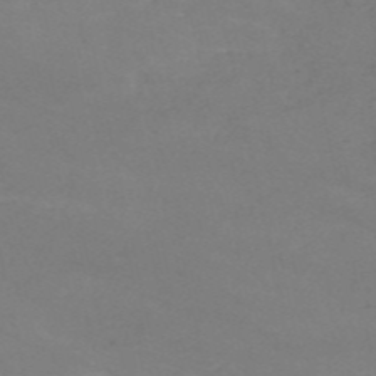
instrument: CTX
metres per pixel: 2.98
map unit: HNb
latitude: -54.8786
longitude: -48.5546
